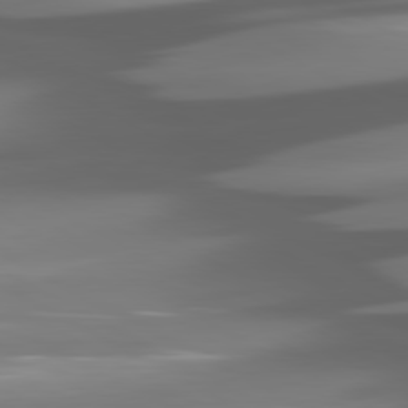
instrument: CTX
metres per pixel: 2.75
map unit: lApd
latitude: 80.8191
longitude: -144.4979
